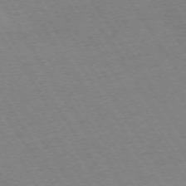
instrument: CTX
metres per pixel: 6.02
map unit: Ap
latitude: -73.9556
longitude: -71.6316
